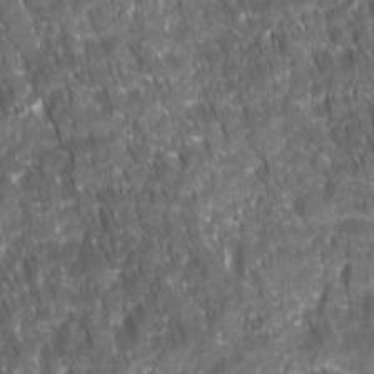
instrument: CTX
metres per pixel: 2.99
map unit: Ave
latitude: 15.5372
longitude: -134.2900
